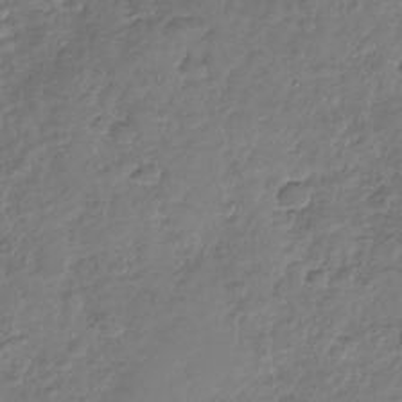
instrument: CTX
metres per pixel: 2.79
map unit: Nhu
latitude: -30.6140
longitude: -61.4804
